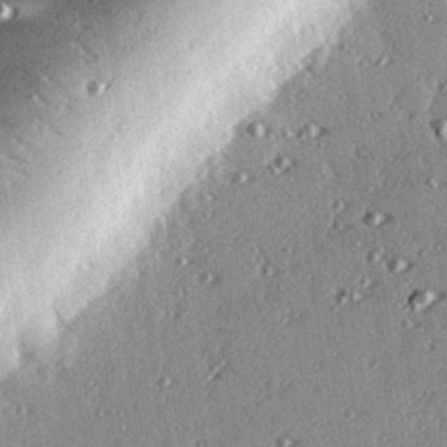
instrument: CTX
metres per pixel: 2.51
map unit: eHh
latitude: 23.7261
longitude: -89.8395
